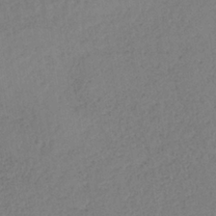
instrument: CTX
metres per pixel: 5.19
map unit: HNb
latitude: -34.4818
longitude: 63.8611
